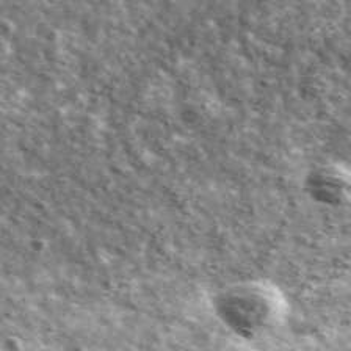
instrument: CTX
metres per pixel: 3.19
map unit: Ave
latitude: 41.3860
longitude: -106.4412
